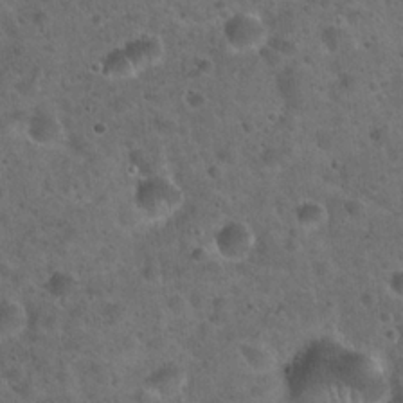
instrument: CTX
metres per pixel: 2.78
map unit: Hto
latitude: 22.0633
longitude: -53.1970
